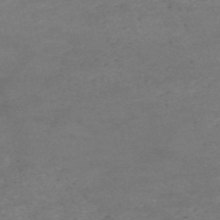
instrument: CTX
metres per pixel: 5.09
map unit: HNb
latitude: -54.8975
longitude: -44.7057
